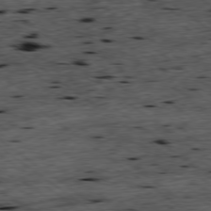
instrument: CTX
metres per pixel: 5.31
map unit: Ap
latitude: -79.1998
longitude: -52.4601
